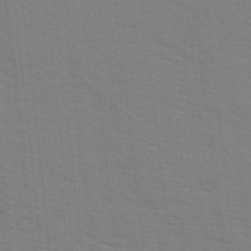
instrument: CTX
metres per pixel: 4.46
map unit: Ave
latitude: 14.6491
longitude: -102.4979
